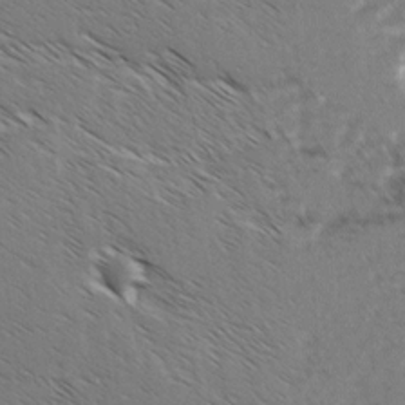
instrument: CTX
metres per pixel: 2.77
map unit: lAvf
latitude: -2.5195
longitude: -113.0647
